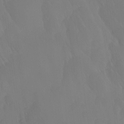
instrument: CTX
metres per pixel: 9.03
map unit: Ave
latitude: 12.5357
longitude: -105.6883
